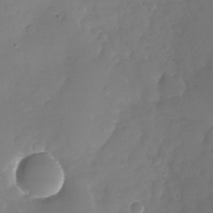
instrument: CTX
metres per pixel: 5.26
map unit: Nhu
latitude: -29.2943
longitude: -63.9150
